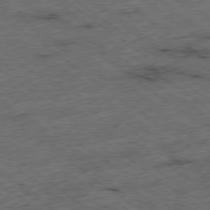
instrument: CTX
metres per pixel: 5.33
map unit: Ap
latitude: -78.9352
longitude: -52.2145
